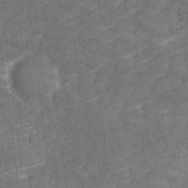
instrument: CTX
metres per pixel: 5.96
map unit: Ave
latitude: 18.6868
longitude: -135.4993
